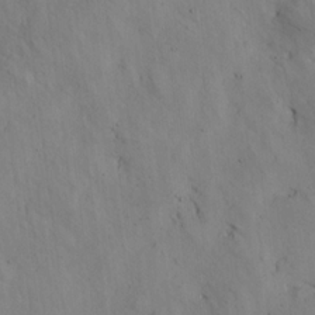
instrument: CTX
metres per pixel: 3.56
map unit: lHvf
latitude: 14.8002
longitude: 178.7085
